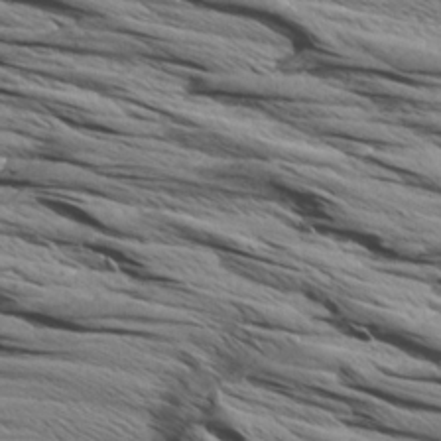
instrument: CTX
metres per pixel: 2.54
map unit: Aa
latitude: 8.5735
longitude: -138.1011
